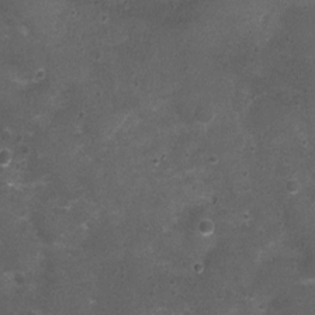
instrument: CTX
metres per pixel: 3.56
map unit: Nhu
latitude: 3.6694
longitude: -17.3481
